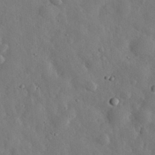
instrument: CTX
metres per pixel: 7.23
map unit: eHh
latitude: 30.4979
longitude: -77.8772
